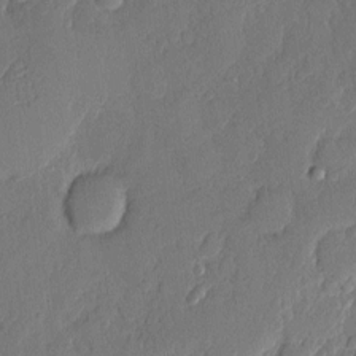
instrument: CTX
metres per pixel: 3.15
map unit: eHh
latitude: 6.0255
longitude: -74.7435
